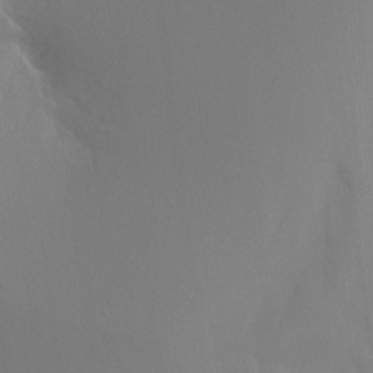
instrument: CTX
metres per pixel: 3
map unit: Ht
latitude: -12.5196
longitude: -44.8758
